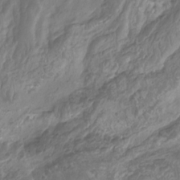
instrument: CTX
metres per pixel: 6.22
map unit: Aa
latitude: -8.1606
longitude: -77.8016
